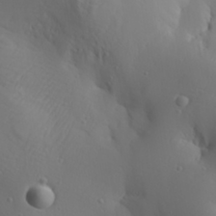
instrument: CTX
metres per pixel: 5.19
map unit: Aa
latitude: 30.5924
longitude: -132.6113
